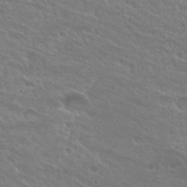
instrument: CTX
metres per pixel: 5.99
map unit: Hto
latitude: 26.3089
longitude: -39.5938
